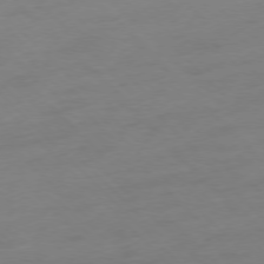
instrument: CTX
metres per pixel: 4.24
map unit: Ap
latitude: -77.3699
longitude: -63.3860
